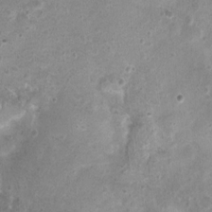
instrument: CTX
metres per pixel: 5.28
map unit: Nhu
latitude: 1.3859
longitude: -15.5183
